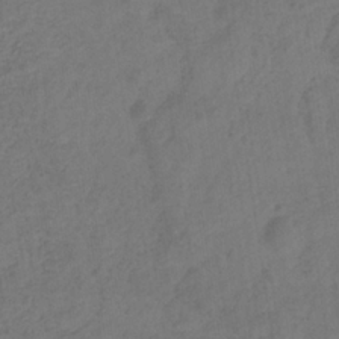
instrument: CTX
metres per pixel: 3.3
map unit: eHb
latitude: -32.4251
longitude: 72.6518
